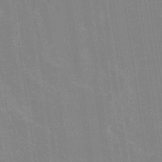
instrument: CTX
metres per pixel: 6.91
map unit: eHb
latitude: -36.5384
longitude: 76.3873
